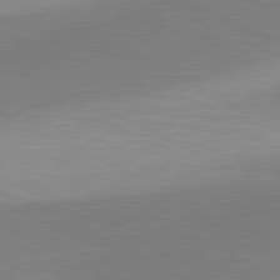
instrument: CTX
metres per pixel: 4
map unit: lApd
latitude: 81.1025
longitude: 156.8786
